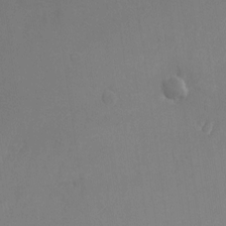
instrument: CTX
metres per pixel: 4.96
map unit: Nhu
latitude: -24.2172
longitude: -70.6301
